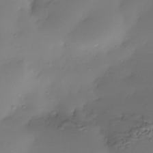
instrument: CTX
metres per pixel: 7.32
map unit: Nhe
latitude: -36.2739
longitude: -117.2537
